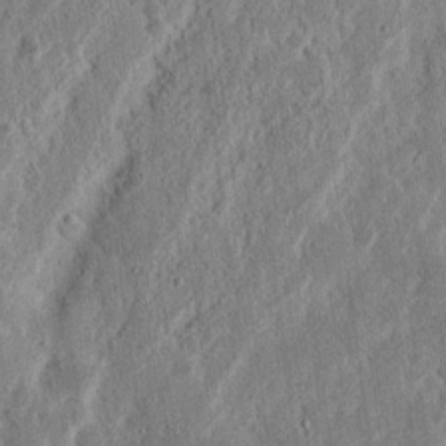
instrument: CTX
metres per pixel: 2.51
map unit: Nhu
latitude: 14.9325
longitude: -74.1011
